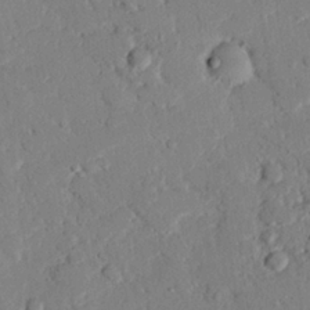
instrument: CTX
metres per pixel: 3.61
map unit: eHh
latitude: 25.9150
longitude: -80.8002
